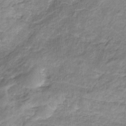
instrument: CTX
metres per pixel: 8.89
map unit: eHb
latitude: -32.5763
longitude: 67.3510
